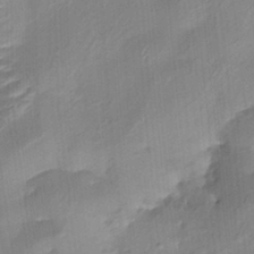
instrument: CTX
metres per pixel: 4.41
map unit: HNhu
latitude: 3.1592
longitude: -7.5560
